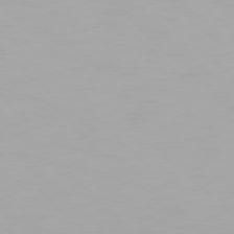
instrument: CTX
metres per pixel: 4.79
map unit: Hpe
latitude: 77.1970
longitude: -173.2348
